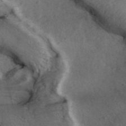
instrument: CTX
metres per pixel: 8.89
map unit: ANa
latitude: 40.2900
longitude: 17.7856
